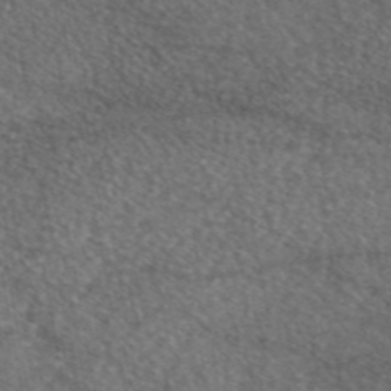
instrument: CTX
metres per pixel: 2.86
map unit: eAb
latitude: 45.7449
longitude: 106.9731
